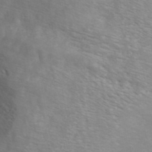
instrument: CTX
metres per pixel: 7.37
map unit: ANa
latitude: 41.1970
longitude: 28.7463
